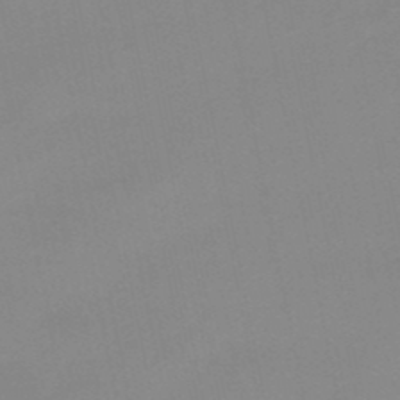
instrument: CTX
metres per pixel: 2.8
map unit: lHb
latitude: -48.6141
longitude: 77.1809
